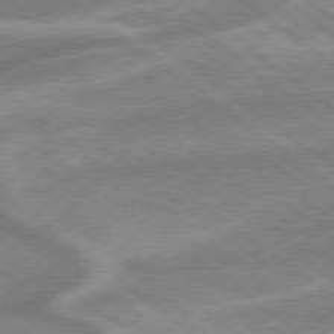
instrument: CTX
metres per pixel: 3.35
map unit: lApd
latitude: 79.3293
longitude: -170.7246
